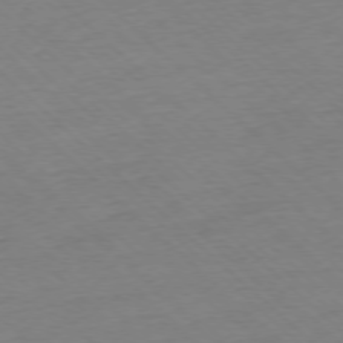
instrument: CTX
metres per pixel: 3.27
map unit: Ap
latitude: -77.1242
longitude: -97.2537
